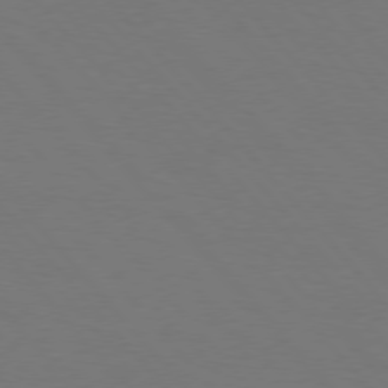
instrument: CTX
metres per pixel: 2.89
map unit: Hpe
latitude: 75.9528
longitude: -141.9150
